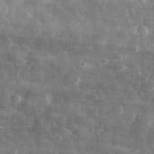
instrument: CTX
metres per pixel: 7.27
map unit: eHh
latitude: 31.4994
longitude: -71.4426
